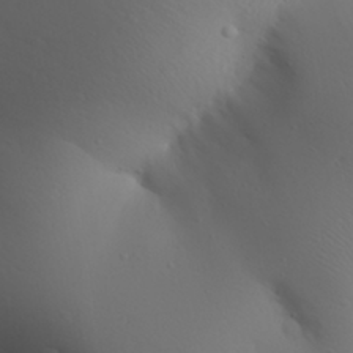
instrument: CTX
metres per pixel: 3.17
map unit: Aa
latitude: 30.6869
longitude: -142.9325
